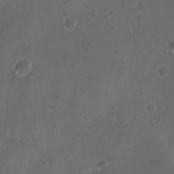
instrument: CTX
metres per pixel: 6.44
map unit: Ave
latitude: -10.7274
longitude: -121.5182
